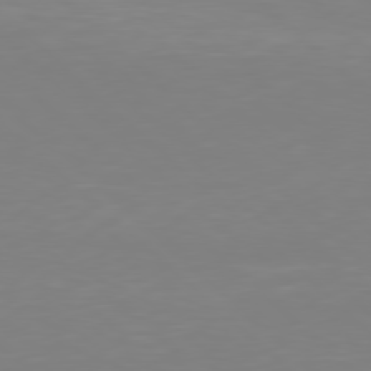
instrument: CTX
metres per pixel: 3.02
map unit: Hpe
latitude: 78.1011
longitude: -132.4034
